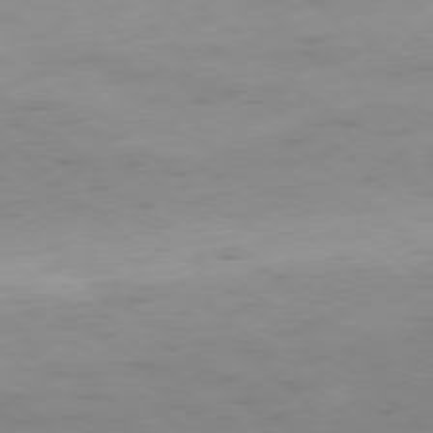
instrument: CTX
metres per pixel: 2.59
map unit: Hpe
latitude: -78.6140
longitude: -17.8583
